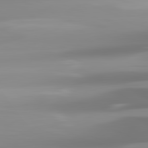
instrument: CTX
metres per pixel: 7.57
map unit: lApd
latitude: 82.0444
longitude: -137.3293
